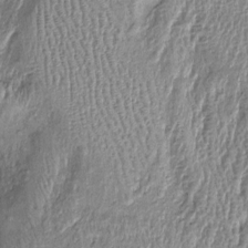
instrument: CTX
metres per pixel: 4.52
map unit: Htu
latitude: -5.9178
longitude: 159.0864
